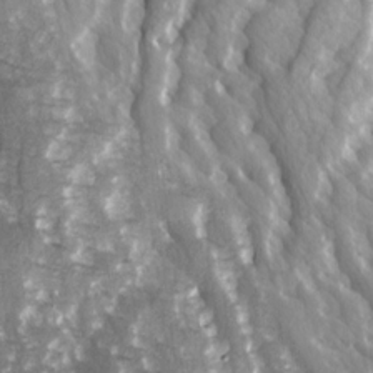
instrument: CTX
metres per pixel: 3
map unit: Ave
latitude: 14.6680
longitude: -132.4790
